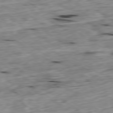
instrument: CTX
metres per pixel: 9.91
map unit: Ap
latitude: -79.5966
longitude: -89.0270
